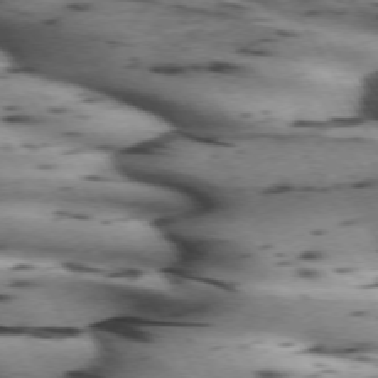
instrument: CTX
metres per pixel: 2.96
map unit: lApd
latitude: 71.8583
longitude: -52.2901
